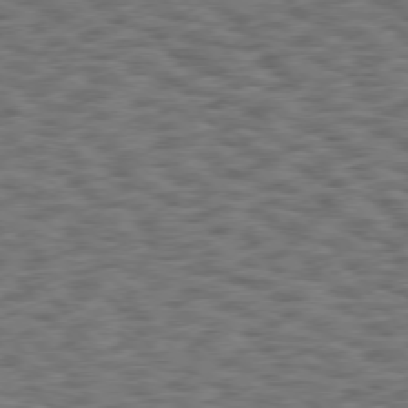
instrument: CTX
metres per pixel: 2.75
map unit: Hpe
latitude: 75.5182
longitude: -135.0836
